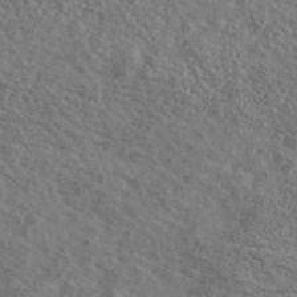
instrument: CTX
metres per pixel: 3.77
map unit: Ave
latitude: 40.1010
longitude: -108.0633
